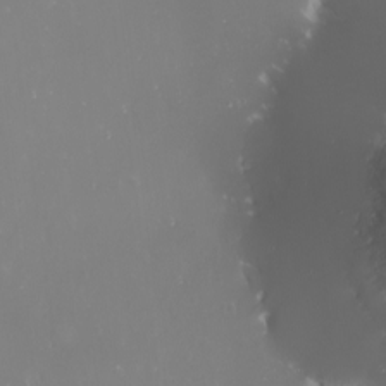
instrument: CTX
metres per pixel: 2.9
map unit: Nhu
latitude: -0.8786
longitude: -81.1781
